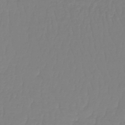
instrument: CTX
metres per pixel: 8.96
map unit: lHb
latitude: -42.1227
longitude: 67.4643
